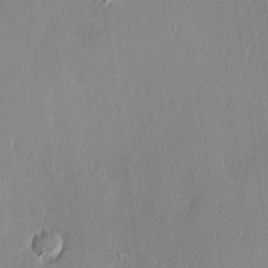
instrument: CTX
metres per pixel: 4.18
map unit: Hve
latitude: 24.8002
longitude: -93.5371
